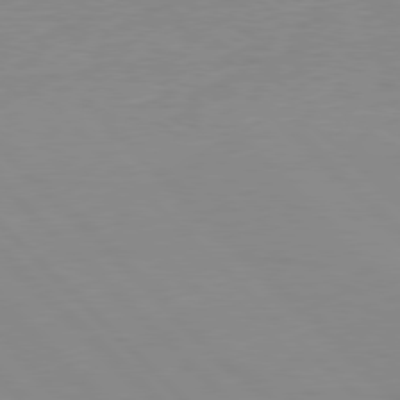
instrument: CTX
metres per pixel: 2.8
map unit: Ap
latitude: -79.5966
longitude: -56.2144
